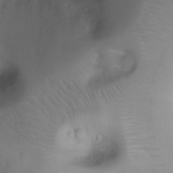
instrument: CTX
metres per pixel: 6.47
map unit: Ht
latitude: -4.5951
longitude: -28.3278
